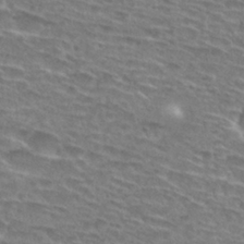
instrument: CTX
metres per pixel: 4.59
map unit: Hto
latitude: 28.8191
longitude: -47.6694
